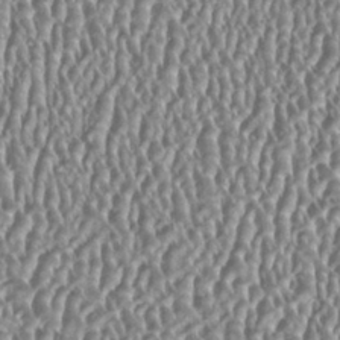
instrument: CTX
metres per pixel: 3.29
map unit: HNhu
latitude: 0.5734
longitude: 0.5574
